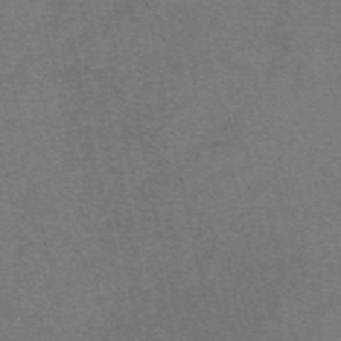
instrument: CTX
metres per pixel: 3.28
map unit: eAb
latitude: 47.7261
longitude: 104.7463
